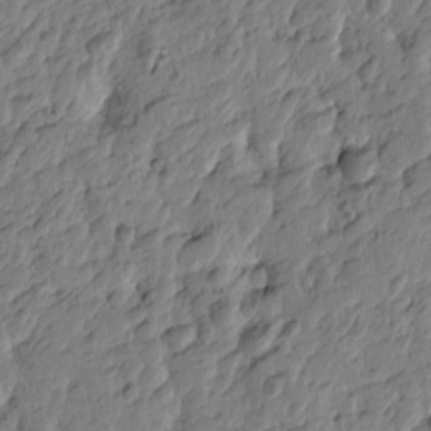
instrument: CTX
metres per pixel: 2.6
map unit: Htu
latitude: -3.8611
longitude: 179.4076
